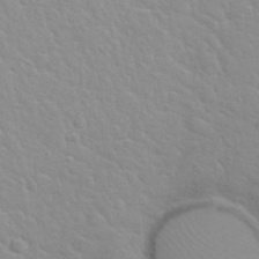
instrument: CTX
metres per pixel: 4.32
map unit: Hto
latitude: 32.5357
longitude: -51.0836
